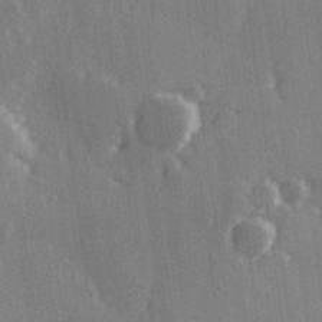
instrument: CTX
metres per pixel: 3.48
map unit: Hve
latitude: 26.5168
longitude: 147.7666
